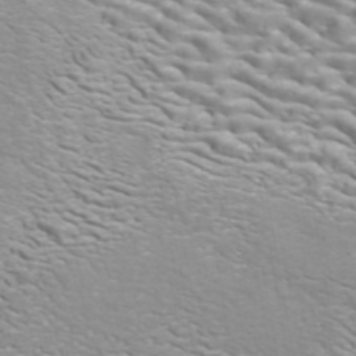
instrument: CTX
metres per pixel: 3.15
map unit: ANa
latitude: 44.1011
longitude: 21.5021
